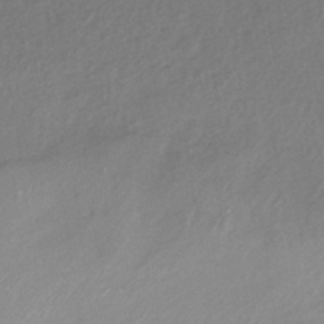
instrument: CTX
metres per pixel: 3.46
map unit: HNhu
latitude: -43.1620
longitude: 95.9745
